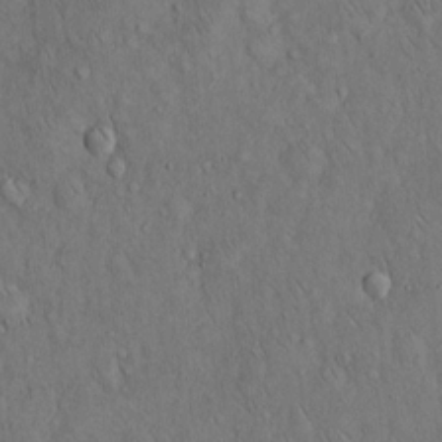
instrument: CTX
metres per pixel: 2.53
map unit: Hto
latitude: 14.1011
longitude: -58.3089
